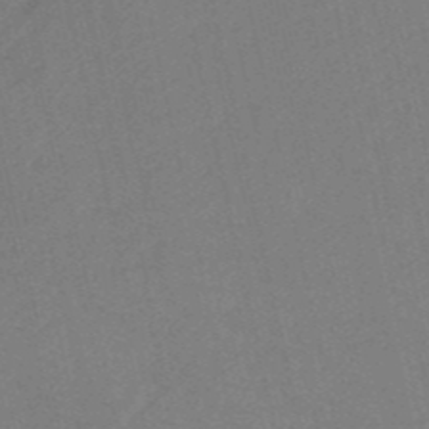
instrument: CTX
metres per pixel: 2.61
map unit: HNb
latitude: -51.9178
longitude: -50.5734
